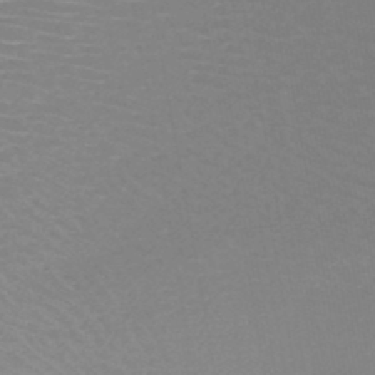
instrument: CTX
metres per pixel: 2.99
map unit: HNb
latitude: -46.6329
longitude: -43.6316
